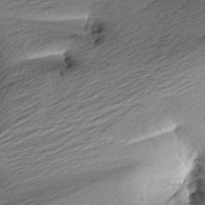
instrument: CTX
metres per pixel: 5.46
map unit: Aa
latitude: 6.1578
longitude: -137.0648
